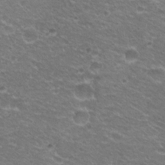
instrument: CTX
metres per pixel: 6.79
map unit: Hto
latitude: 21.9717
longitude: -32.9136
